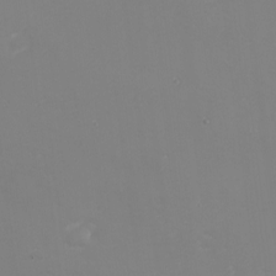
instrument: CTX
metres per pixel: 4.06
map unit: eHh
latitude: -2.1038
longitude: -75.0270
